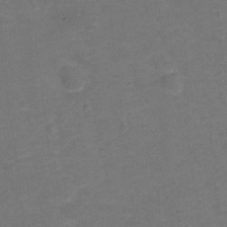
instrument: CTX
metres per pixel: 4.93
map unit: Hto
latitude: -0.4629
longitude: -34.4979
